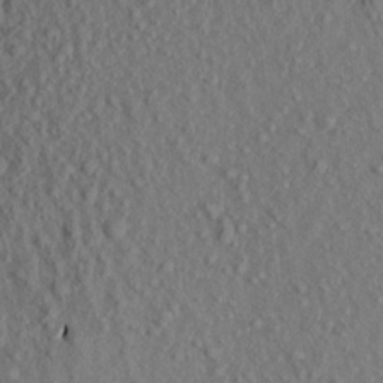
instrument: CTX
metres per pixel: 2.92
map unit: Aa
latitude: 16.8002
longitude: -144.1767
